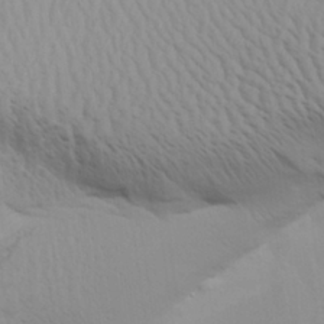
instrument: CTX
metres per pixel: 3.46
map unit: Aa
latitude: 29.2915
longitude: -134.4223
